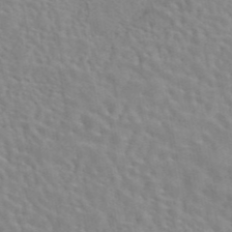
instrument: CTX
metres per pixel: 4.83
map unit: eAb
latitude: 44.2144
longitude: 112.8597
